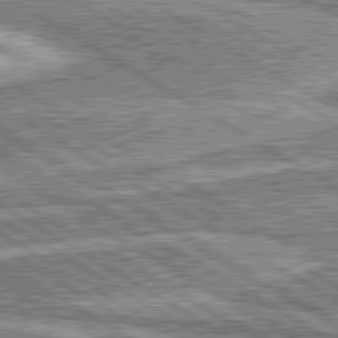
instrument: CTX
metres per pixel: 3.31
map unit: lApd
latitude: 80.7246
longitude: 173.0108
